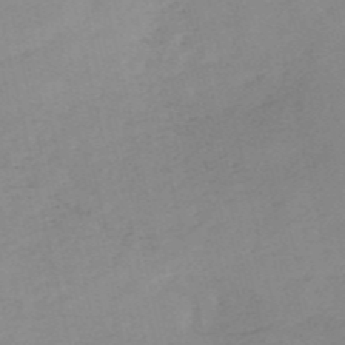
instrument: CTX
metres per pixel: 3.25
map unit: HNb
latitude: -54.3117
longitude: -42.0633
